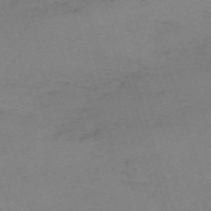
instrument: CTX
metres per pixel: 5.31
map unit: eHh
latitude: -61.5777
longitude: 51.2943
